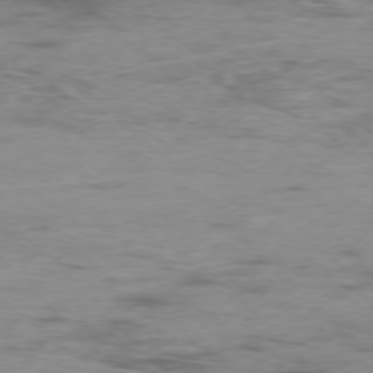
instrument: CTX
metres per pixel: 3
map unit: Ap
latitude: -75.9556
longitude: -68.4223
